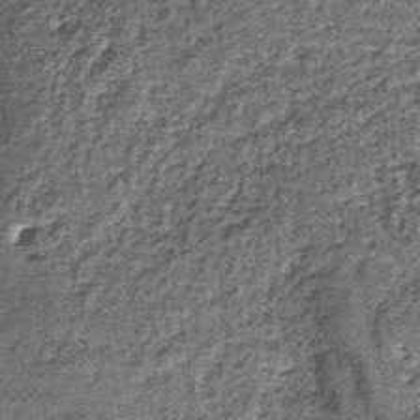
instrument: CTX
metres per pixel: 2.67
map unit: lHb
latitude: -38.5573
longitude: 64.9920
